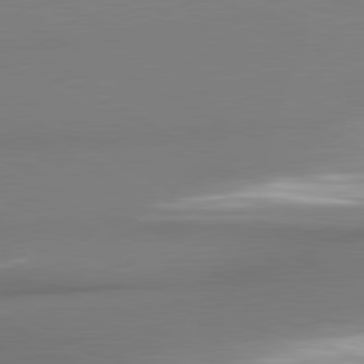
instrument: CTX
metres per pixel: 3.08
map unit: lApd
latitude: 80.7246
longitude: 179.4643
